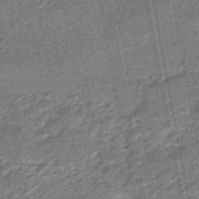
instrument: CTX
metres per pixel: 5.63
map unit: eHb
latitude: -45.5777
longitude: 89.1809
